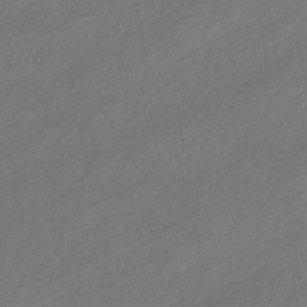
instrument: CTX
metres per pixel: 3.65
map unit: HNhu
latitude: -41.7289
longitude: 95.7477
